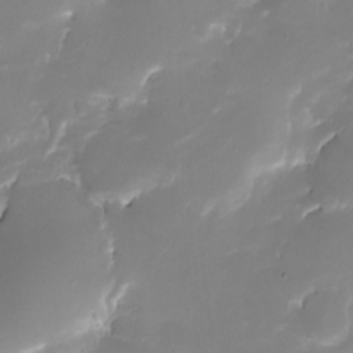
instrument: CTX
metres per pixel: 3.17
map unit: eHh
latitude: -5.8611
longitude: -77.9528
